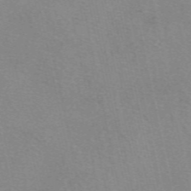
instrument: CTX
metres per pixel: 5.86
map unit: eAb
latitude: 49.9528
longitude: 106.0094
